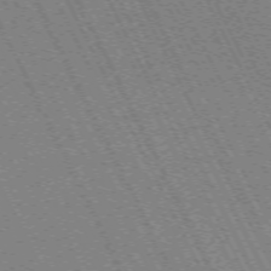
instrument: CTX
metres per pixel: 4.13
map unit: Hpe
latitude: -71.2376
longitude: 9.2943
